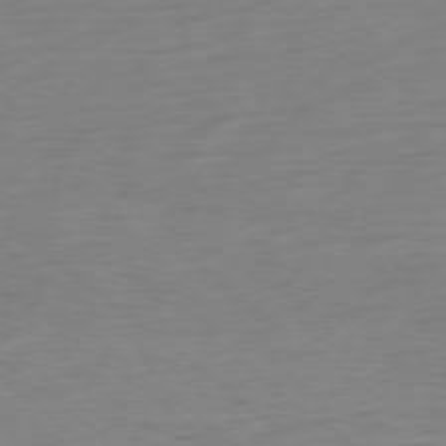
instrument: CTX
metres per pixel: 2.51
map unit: Ap
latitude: -78.4062
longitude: -77.5938
